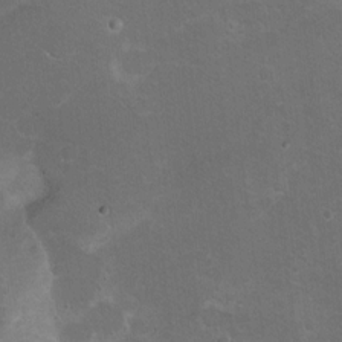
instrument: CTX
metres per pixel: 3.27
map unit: Hto
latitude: 8.8947
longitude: -30.2523
